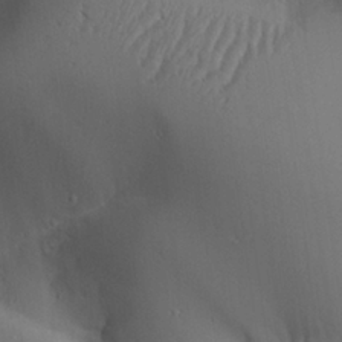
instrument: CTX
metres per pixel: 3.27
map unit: Aa
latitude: 25.9528
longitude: -128.1011
